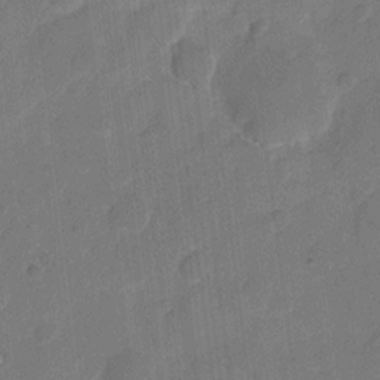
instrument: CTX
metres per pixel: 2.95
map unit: eHh
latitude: 8.7813
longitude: -65.6883
